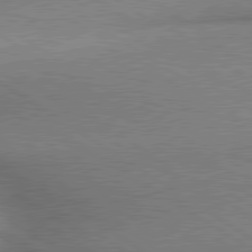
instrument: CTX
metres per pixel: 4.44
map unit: lApd
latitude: 80.0444
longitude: 165.1054
